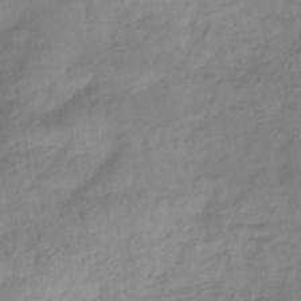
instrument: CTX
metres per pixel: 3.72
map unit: eHb
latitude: -37.3320
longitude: 81.2376
